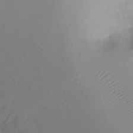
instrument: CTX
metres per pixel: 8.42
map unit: Ht
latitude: -6.7085
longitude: -29.3104
